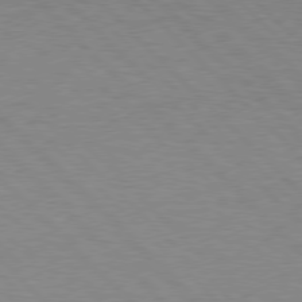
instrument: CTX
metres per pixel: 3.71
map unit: Hpe
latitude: 77.0269
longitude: -156.3467
